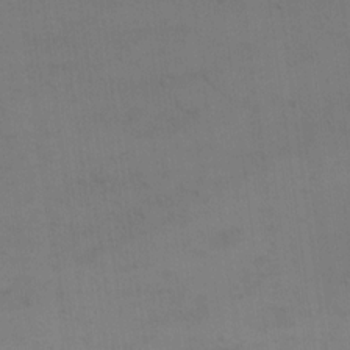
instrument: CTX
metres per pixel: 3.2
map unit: eHh
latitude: 17.5938
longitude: -66.2333
